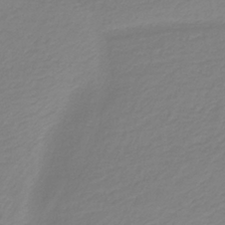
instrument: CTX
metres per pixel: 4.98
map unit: HNb
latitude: -37.8044
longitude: 54.1417
